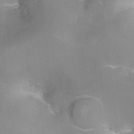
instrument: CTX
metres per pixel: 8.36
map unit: Ht
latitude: -16.8597
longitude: -44.0822
